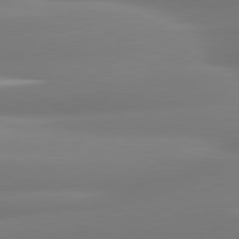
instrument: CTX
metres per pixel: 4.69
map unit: lApd
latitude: 80.8758
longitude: -160.7624
